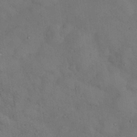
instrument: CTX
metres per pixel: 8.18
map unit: Nhu
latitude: 27.2915
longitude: -71.0647
